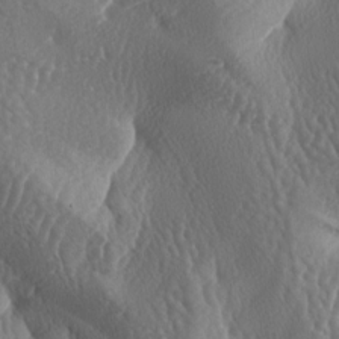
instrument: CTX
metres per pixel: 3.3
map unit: lAa
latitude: -7.3131
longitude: -128.6679
